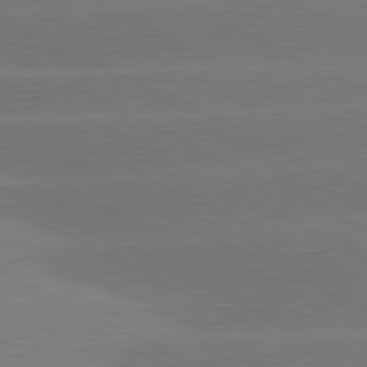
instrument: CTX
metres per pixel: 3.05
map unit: lApd
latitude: 81.1781
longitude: -150.7624
